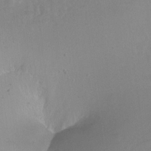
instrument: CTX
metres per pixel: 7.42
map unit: Hto
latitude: -6.7652
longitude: -48.3278
